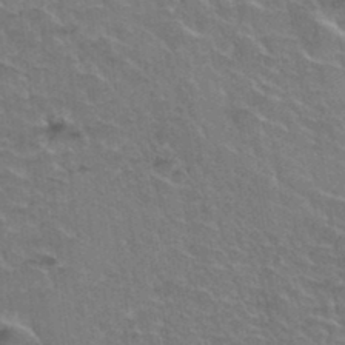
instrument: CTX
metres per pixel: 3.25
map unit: Hto
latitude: 35.4048
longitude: -45.9528
